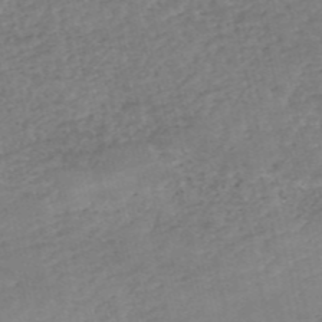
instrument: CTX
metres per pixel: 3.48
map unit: eHh
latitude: -55.4832
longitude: -90.5357
